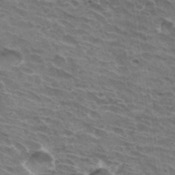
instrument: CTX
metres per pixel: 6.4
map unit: Hto
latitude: 33.3482
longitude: -43.1592
